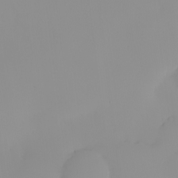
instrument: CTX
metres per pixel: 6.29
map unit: eHh
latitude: -0.7464
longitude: 19.7667
